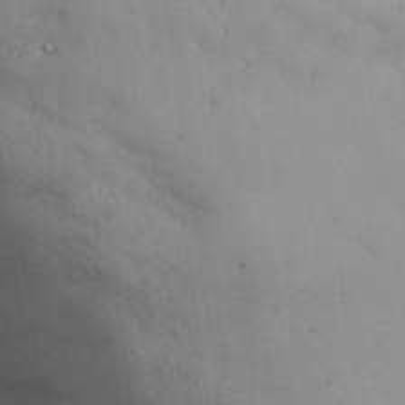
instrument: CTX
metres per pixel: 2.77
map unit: Nhu
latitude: 27.6316
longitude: -71.3670
